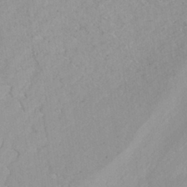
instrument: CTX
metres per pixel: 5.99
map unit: ANa
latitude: -38.9542
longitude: 95.8044
